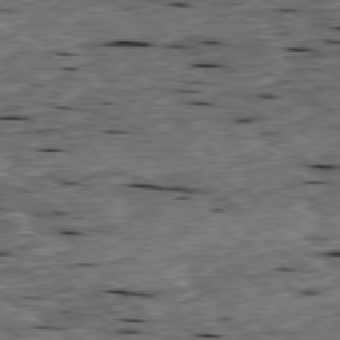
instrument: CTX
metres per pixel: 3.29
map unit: Ap
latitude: -79.3887
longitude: -90.6302
